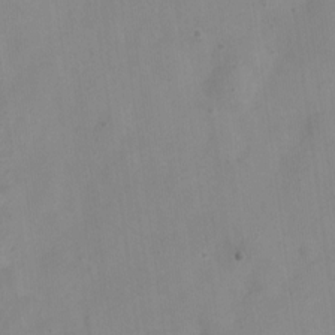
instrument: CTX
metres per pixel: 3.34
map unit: Nve
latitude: -23.3699
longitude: 106.9353
